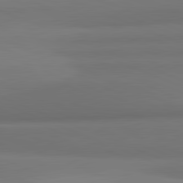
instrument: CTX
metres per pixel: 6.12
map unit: lApd
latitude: 82.0255
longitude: 170.9920
